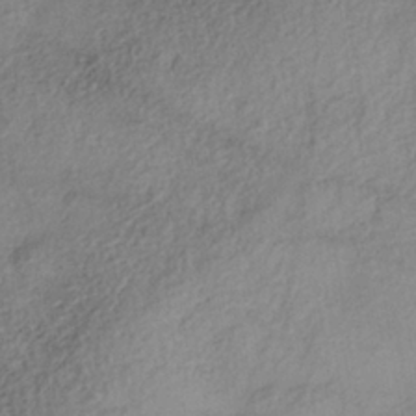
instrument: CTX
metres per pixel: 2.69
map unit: Nhe
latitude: -38.3873
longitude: -147.0081
